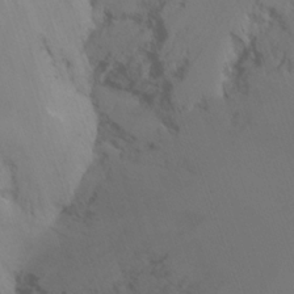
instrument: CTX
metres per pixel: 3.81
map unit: Nhu
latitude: -14.4818
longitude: -54.4034
